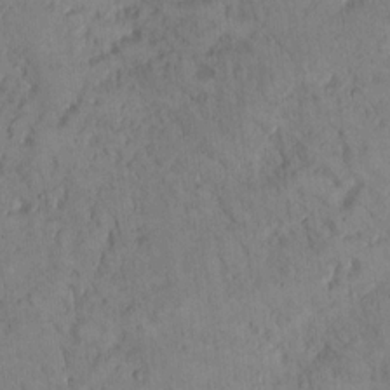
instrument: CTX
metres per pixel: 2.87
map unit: Hto
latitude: 14.0444
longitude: -59.9528
